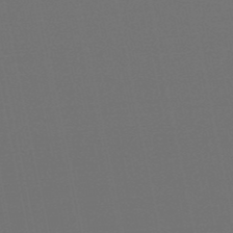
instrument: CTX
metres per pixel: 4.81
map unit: eHb
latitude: -50.5196
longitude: 71.5210
